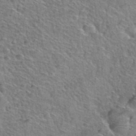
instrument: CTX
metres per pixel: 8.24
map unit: Hto
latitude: 38.7624
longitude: -44.8002
